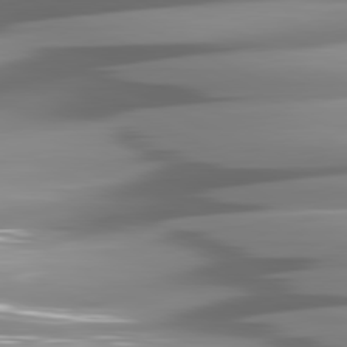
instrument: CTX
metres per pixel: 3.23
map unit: lApd
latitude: 81.1592
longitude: -145.7449
